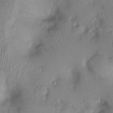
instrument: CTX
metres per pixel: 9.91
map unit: Ht
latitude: 0.2900
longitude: -13.7261
